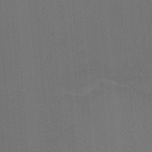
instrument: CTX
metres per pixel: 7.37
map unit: Ht
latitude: -0.2173
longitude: -17.3860
